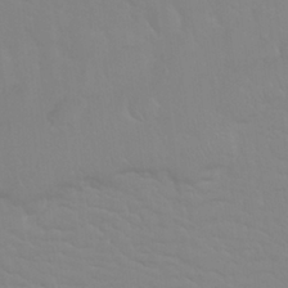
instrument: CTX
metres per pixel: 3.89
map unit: Nhu
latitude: 26.0822
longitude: -56.9891
